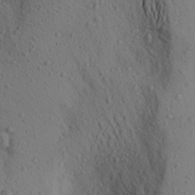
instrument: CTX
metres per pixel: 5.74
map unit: Aa
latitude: 24.3656
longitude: -147.4238
